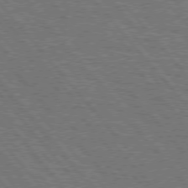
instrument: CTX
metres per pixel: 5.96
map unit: Hpe
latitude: 75.7450
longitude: -140.3278
